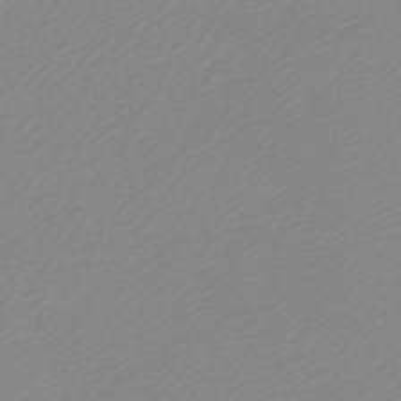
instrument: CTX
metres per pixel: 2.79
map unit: lHb
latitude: -45.6344
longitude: 65.5210
